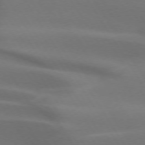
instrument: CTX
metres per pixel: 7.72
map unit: lApd
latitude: 73.1781
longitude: -50.6679
